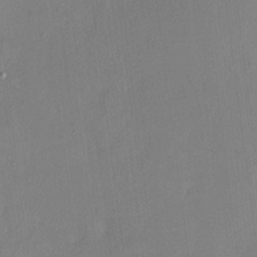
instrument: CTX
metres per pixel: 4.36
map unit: HNhu
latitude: 4.5546
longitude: 11.0675
